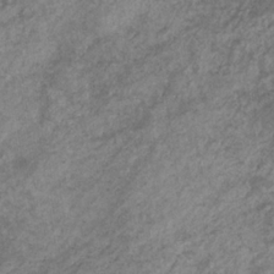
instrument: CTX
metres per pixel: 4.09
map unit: eHb
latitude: -32.5952
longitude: 70.9731
